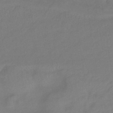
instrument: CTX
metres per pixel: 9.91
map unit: eHb
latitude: -43.3698
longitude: 85.0108
